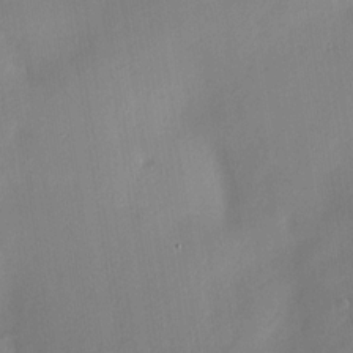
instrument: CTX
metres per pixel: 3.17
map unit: HNhu
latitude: 13.2537
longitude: 12.3873
